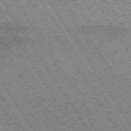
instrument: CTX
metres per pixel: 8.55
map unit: lApd
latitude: 72.8380
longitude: -57.8583
